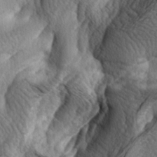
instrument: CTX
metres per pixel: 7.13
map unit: lAa
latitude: -4.5384
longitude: -124.4979
